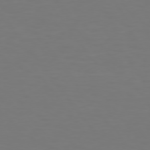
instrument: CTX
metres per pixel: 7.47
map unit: Hpe
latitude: 74.7813
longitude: -123.6316
